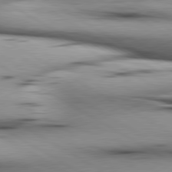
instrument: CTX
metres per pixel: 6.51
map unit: lApd
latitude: 80.2900
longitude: 158.0472
